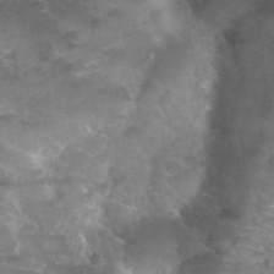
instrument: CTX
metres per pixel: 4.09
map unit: Hto
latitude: 33.8205
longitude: -47.6883
